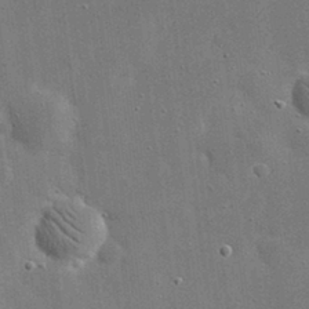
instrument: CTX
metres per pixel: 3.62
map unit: eHh
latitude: 20.4223
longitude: -67.2348
